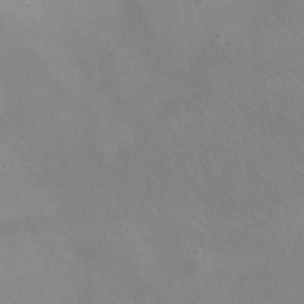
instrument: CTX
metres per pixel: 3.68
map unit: Nhu
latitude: -11.9745
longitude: -41.3859
